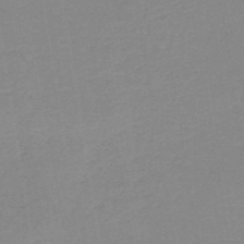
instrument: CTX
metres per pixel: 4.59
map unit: HNb
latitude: -49.7856
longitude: -48.9136
